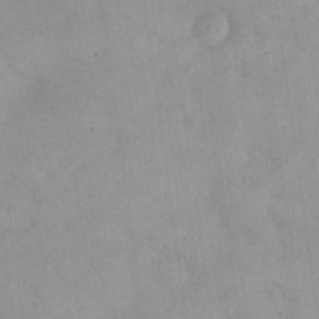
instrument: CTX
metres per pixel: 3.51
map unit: eHh
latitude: 24.4223
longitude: -64.5735
